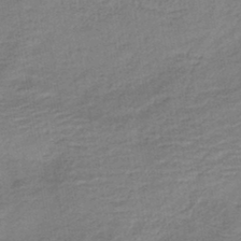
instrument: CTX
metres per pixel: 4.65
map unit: HNb
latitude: -41.5021
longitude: 50.9164
